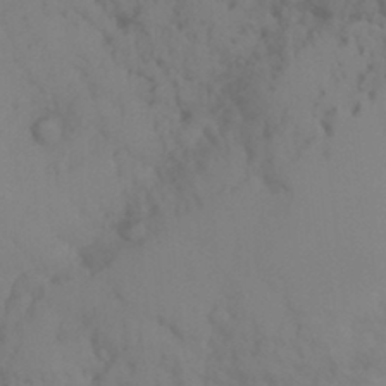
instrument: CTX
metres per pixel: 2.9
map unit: Nhu
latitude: -15.5588
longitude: -55.6694
